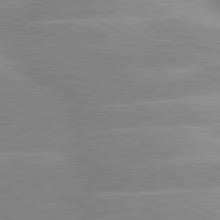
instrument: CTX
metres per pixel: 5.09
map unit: lApd
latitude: 80.4601
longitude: -124.5734
